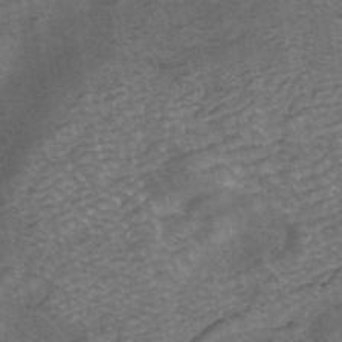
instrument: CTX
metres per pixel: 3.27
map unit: ANa
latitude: 43.2726
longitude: 16.5007
